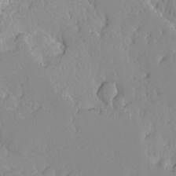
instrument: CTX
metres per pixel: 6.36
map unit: Ave
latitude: -9.3887
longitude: -116.6868
